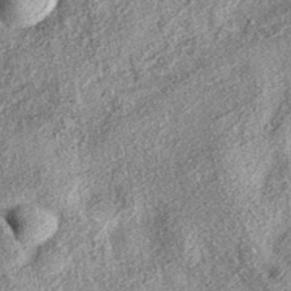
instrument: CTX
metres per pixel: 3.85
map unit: eAb
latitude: 38.0255
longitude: 106.9353
